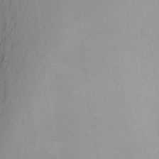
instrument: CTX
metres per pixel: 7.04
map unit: Aa
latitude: 27.4615
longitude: -147.2537
